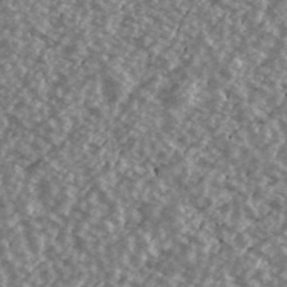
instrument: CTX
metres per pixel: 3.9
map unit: Ave
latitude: 39.7450
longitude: -111.5182
